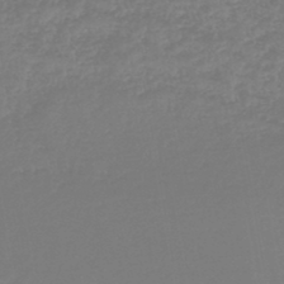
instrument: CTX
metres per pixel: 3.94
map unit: lHb
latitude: -44.8219
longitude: 59.9745
